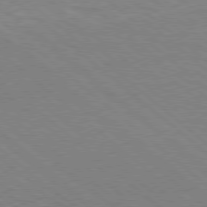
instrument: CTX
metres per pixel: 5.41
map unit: Hpe
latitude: 78.1578
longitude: -121.3104
